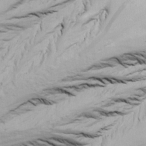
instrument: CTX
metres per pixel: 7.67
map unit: Ave
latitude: 19.3670
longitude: -138.2900
